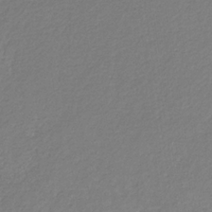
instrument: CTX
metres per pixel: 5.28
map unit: eHb
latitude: -30.4818
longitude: 66.9164
